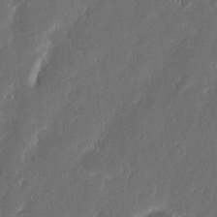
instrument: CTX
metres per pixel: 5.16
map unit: Nhu
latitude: 13.6127
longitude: -73.3293
